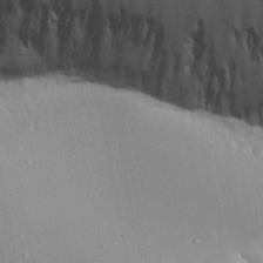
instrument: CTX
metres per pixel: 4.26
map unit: Aa
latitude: 22.1767
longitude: -142.3090
